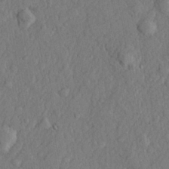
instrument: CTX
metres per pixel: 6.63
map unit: lHvf
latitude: 22.1956
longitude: 143.9556
